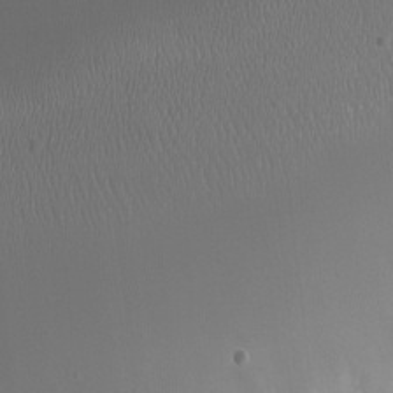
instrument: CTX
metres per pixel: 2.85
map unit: eHh
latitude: -6.8597
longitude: -76.7246
